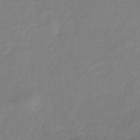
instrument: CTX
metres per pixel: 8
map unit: eHb
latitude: -41.5966
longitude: 81.6155
